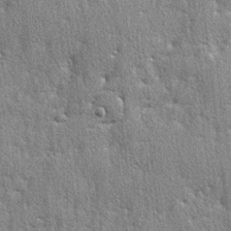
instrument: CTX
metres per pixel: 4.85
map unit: lAvf
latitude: -5.6533
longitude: -109.3670
